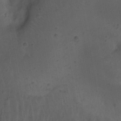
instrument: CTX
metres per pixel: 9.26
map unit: Nhu
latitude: 22.5546
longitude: -70.5546
